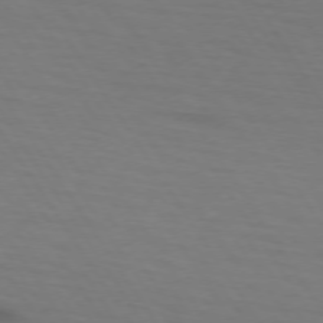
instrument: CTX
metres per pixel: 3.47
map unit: lApd
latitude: 73.2159
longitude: -75.6883
